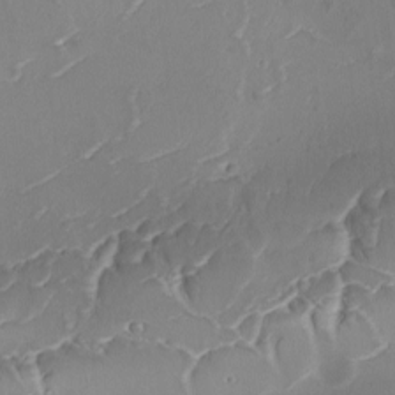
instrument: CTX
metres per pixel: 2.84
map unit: Ave
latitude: -9.6155
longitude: -122.1956
